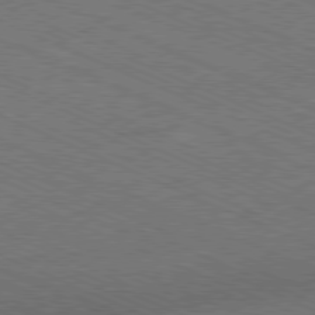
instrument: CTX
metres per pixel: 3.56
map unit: Ap
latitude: -81.0298
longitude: -75.0458
